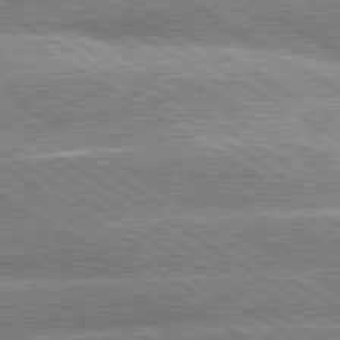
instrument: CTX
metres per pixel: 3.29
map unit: lApd
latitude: 80.4601
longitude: -151.9717
